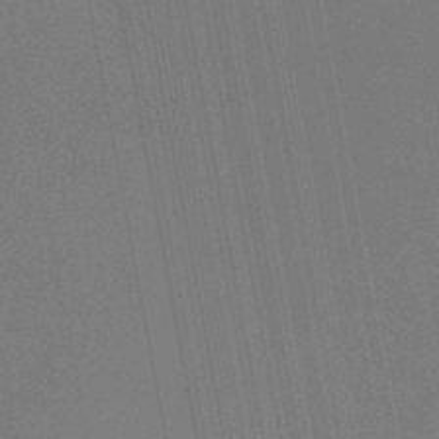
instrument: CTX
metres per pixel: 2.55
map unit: lHb
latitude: -47.6344
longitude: 68.3306
